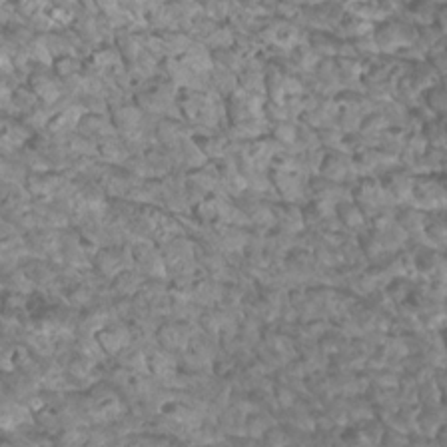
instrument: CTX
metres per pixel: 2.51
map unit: Htu
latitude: 3.3104
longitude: -21.3293
